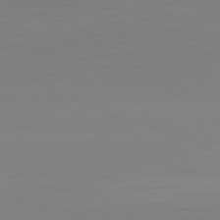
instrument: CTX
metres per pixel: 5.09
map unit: Hpe
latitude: -82.5763
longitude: 9.9556
